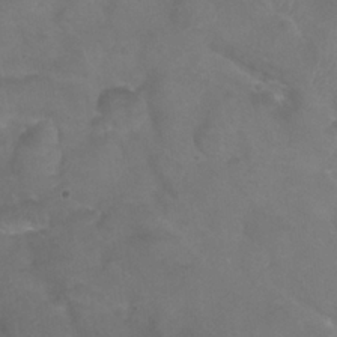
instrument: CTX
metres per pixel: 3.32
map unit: Nhu
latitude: 25.1781
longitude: -53.1592
